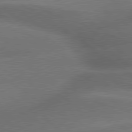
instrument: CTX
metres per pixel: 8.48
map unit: lApd
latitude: 79.7261
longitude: -153.5749
